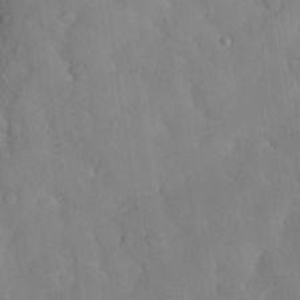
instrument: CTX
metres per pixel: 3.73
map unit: Nhu
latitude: 27.3671
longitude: -65.5749
